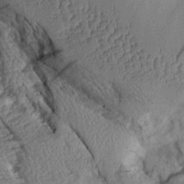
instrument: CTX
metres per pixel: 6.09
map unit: Aa
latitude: 9.4615
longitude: -128.3278
